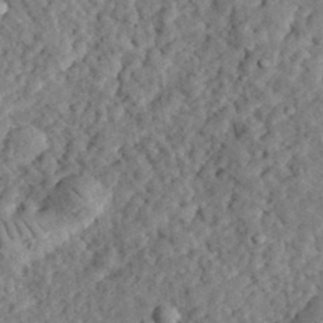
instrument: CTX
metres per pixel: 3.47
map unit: eHh
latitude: 35.5749
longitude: -78.7058
